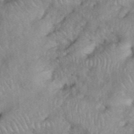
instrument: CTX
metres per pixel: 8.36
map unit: eHh
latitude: 39.1781
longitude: -56.3278
